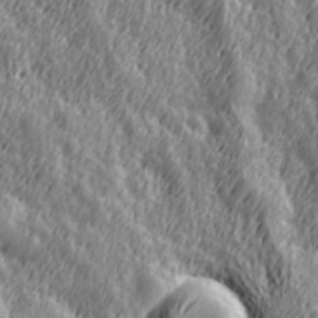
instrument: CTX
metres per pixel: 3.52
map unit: Hve
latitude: 32.2900
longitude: 149.5966
